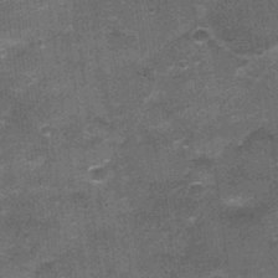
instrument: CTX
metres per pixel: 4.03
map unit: Nhu
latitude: 3.0647
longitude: -17.1970
